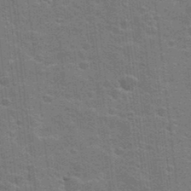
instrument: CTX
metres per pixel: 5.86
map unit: Hto
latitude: 23.7450
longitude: -47.2537
